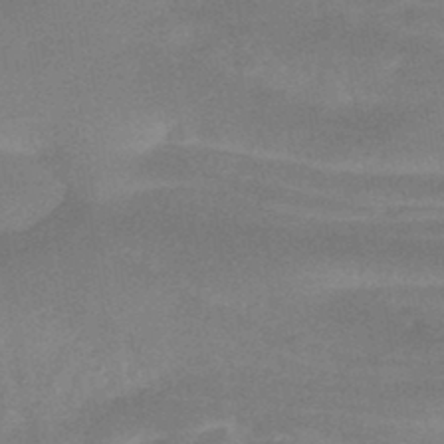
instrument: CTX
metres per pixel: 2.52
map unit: HNhu
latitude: -45.6344
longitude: 90.8786
